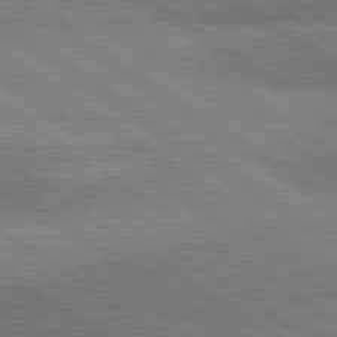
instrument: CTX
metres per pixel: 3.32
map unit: lApd
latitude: 81.4993
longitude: 140.8219
